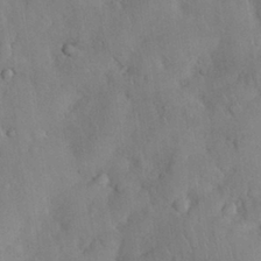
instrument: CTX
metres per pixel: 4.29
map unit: Nhu
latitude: 28.1578
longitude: -67.7638
